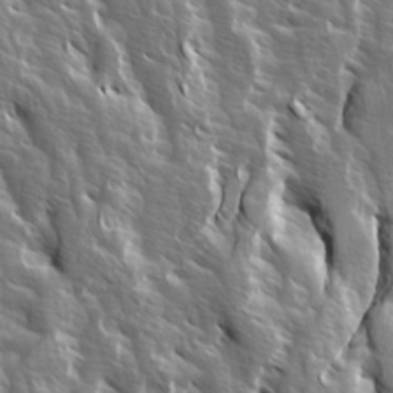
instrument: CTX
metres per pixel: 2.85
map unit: Ave
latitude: 14.8569
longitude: -132.9703
